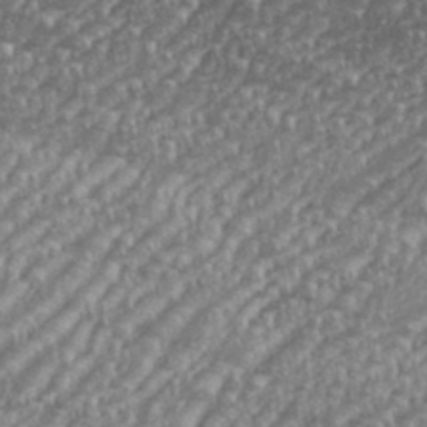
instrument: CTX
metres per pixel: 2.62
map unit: eHh
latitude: 35.9339
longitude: -133.1592
